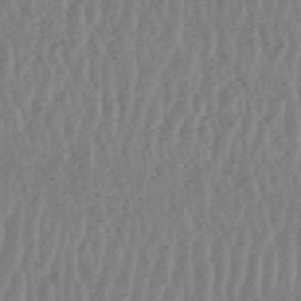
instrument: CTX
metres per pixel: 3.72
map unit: HNhu
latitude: -48.2173
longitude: 30.6329
